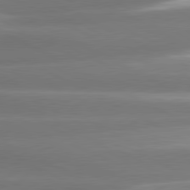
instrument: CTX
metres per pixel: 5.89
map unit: lApd
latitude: 80.9325
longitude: -135.8016
